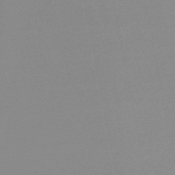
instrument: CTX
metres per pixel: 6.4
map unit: lHb
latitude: -48.3307
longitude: 69.5588
